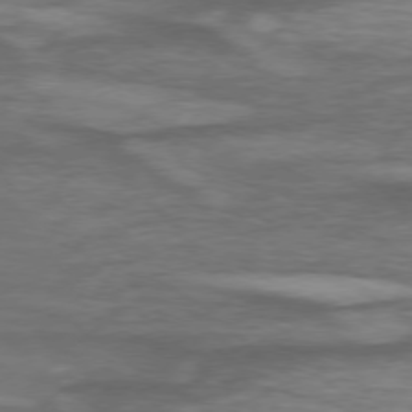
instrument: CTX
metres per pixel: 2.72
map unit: lApd
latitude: 75.1592
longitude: -79.3293
